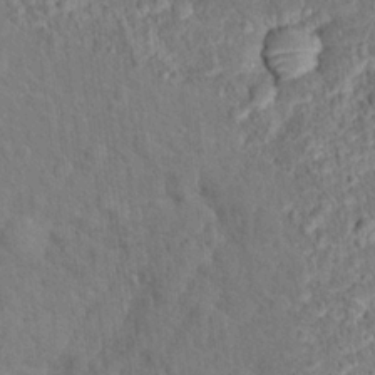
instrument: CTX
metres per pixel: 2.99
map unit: Ht
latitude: 15.7261
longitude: -41.3103
